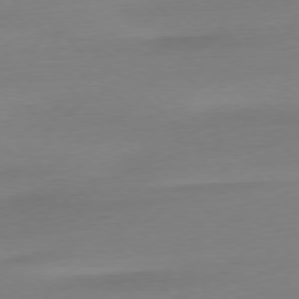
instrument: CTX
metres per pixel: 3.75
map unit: Ap
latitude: -77.5777
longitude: -68.1389
